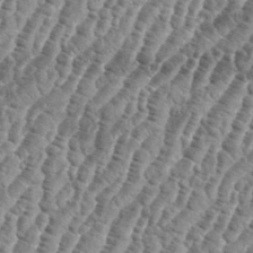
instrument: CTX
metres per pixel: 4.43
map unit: eHh
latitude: 36.8380
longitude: -136.7435
